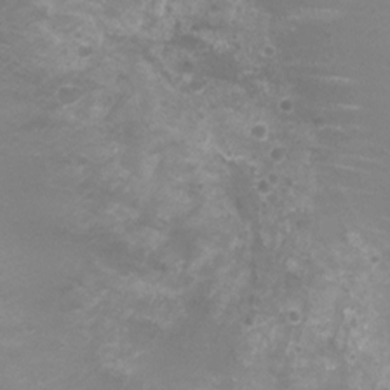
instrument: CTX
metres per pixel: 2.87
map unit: Nhu
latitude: 5.4237
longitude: -17.7639
